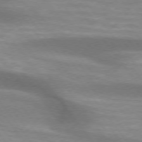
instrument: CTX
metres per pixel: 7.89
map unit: lApd
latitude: 74.7057
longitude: -50.2900
